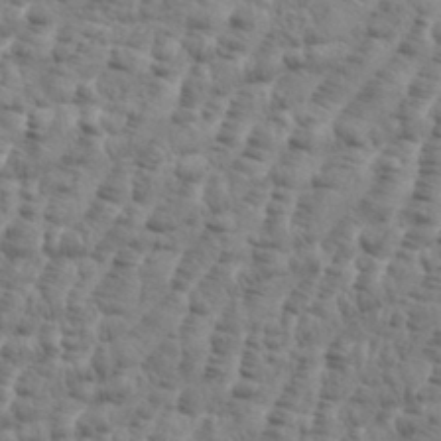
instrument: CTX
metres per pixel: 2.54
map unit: eHh
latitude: 36.1200
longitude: -136.5546
